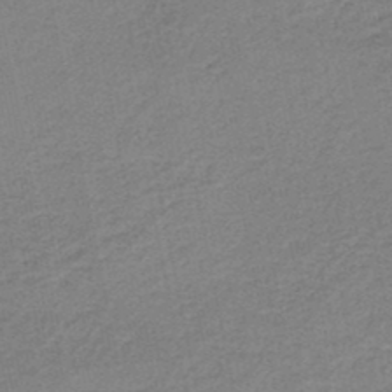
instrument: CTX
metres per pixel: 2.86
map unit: HNb
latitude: -38.5385
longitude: 54.6897
